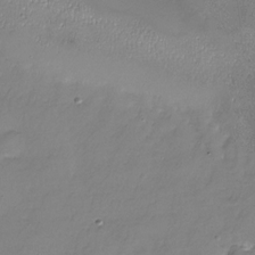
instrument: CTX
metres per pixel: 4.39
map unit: Nhu
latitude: -28.0283
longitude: -58.8947
